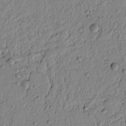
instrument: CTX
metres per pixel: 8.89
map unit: lAvf
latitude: 7.2726
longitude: 164.1039
